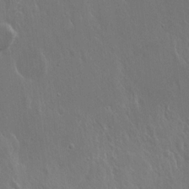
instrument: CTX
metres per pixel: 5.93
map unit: Hto
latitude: 19.3670
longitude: -56.8002
